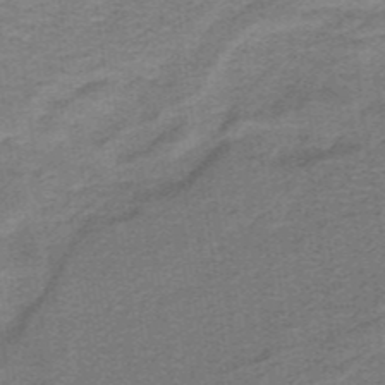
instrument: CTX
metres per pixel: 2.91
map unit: lHb
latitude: -41.3132
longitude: 54.6708
